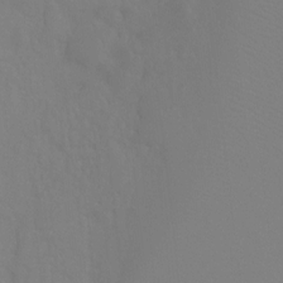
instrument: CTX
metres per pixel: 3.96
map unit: Ht
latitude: -8.0661
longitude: -33.1592
